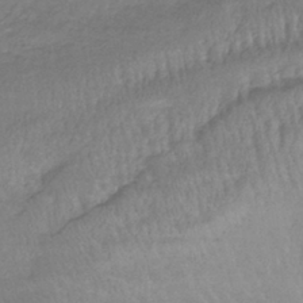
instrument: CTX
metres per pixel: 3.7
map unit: lHb
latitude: -39.7856
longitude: 69.9745
